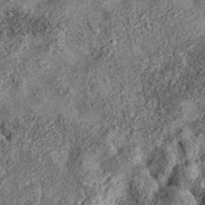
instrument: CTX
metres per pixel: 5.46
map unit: eAb
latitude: 36.3089
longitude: 107.0486
